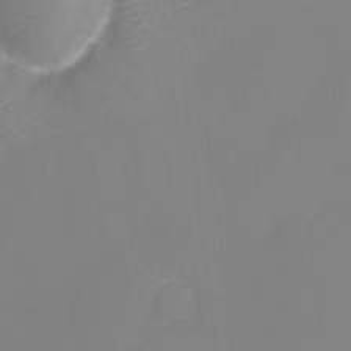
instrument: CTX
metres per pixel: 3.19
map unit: Nhu
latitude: -8.6707
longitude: -82.2144
